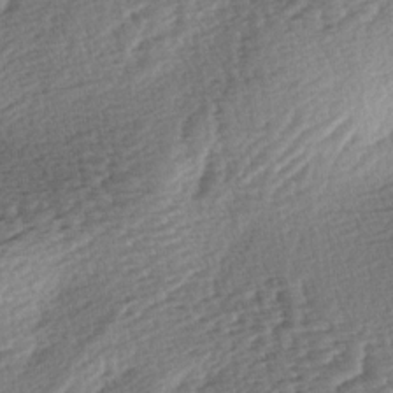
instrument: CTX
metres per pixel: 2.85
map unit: lAa
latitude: -3.3131
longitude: -127.2726
